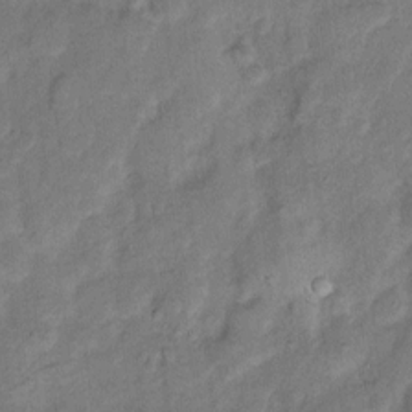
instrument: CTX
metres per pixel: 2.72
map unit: eHh
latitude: 11.5182
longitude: -64.3278
